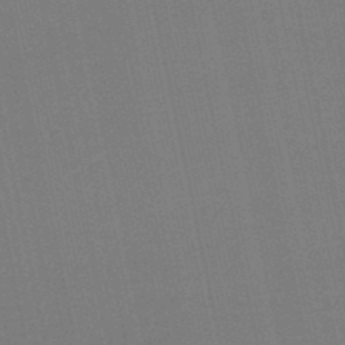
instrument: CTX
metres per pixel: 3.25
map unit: eHb
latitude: -49.9745
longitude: 72.6140
